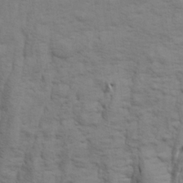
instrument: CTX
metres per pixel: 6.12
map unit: Aa
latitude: 21.5371
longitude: -142.1956
